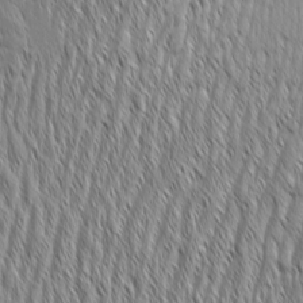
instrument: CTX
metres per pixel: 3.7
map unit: Aa
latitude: 7.1403
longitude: -130.0633
